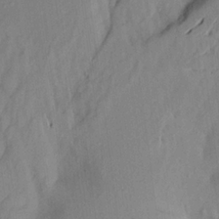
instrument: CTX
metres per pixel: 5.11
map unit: Aa
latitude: 20.3279
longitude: -146.8191
